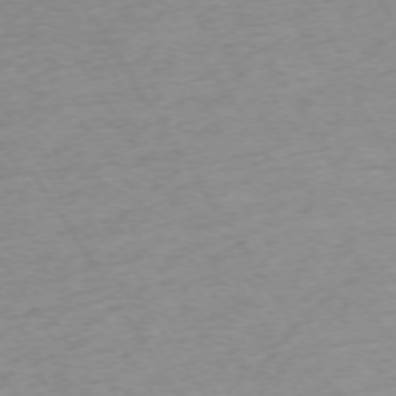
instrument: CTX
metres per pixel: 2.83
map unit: Ap
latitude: -73.7855
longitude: -68.9325
